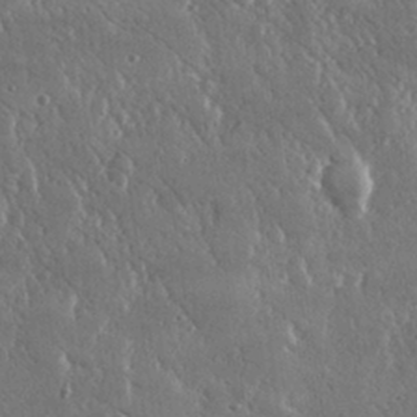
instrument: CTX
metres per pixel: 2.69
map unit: lHvf
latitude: 30.9703
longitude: -92.1389
